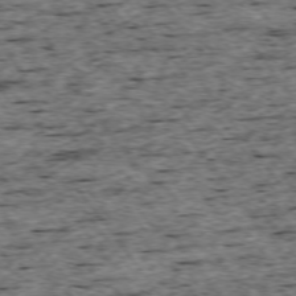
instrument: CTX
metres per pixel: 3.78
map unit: Ap
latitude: -74.7275
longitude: -87.5560
